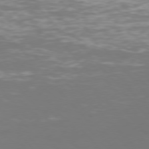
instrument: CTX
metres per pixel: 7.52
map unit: Hpe
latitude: 75.8772
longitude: -133.4238
